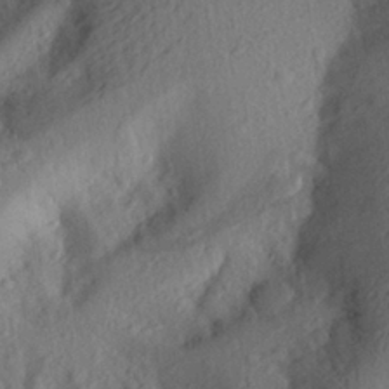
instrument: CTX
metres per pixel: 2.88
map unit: Aa
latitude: 26.2712
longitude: -146.4601
